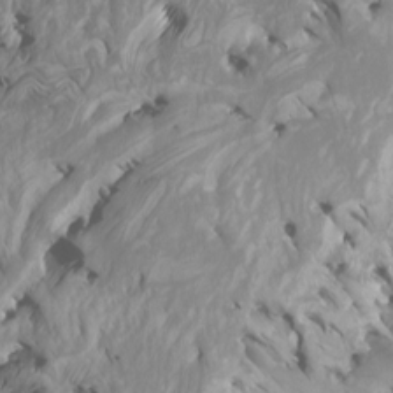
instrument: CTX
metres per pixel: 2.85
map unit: Nhu
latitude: -5.8989
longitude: -77.0269
